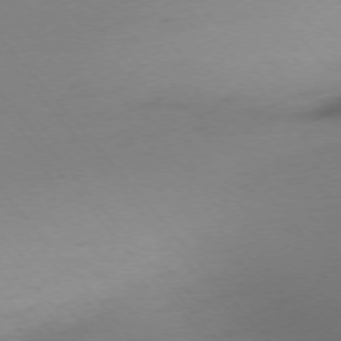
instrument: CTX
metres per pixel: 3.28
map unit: Ap
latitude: -75.5022
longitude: -71.4237
